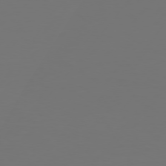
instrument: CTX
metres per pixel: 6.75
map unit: Hpe
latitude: 75.3860
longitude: -129.3293
